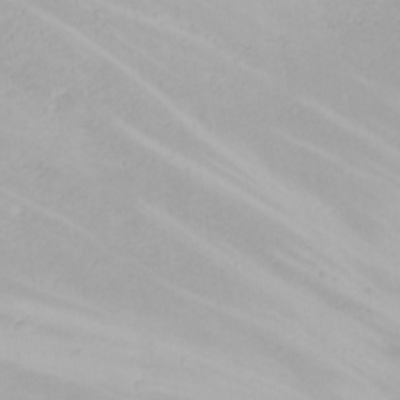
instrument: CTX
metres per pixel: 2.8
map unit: eHh
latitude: 23.1970
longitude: -60.9324
